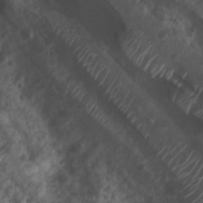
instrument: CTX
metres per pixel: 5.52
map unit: Nhu
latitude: 7.5938
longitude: -21.7260
